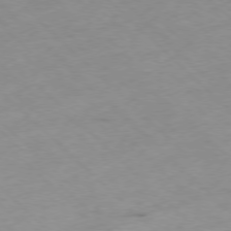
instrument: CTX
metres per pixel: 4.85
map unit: Ap
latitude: -77.4643
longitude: -60.8380
